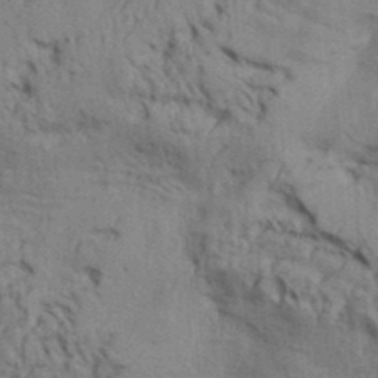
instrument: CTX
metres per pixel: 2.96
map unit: Aa
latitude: 32.6302
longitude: -135.6883
